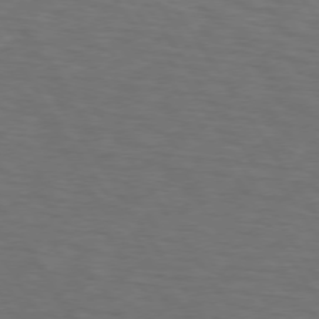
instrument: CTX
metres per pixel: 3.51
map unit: lApd
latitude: 74.0822
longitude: -74.3089
